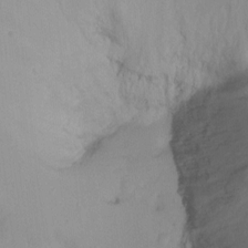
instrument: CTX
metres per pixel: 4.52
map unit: Ht
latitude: -9.5399
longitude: -34.2900
